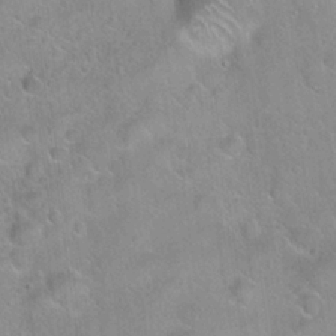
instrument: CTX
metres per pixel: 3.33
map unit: Hto
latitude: 21.5371
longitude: -52.6869
